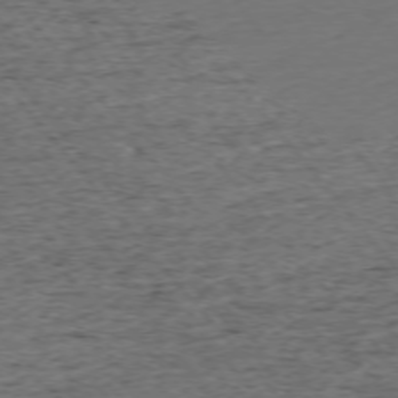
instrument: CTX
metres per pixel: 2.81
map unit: Ap
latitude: -75.1243
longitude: -92.1200
